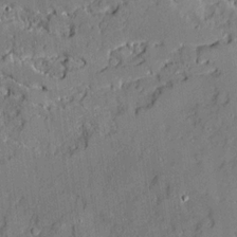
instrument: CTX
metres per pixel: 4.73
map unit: Ave
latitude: 18.4601
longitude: -128.2900
